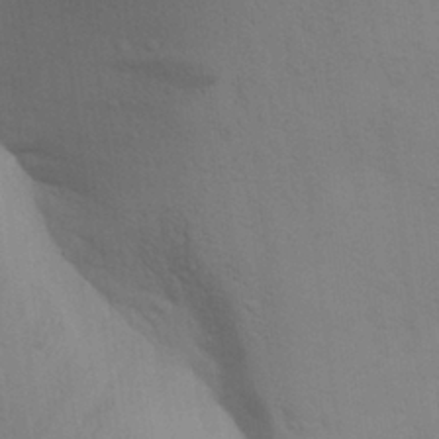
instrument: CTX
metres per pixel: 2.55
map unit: Aa
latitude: 24.9135
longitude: -148.7246
